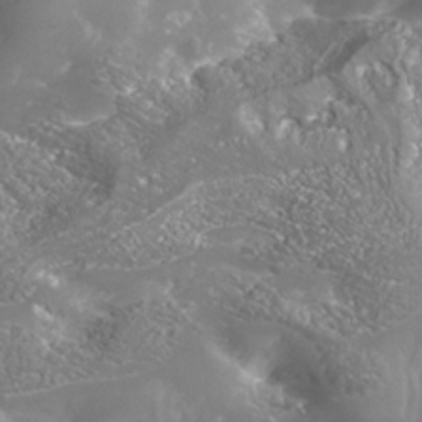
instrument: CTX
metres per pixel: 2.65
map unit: Nhe
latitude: -36.3117
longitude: -91.0836
